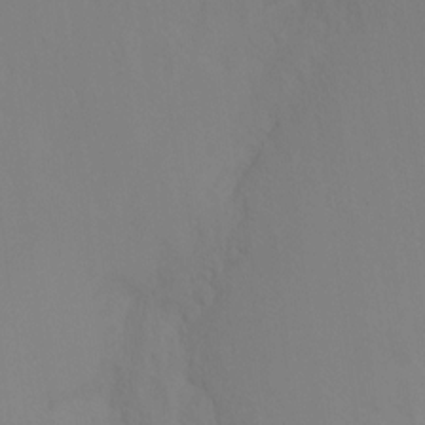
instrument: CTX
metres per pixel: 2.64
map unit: Ht
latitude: -15.6722
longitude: -42.4979
